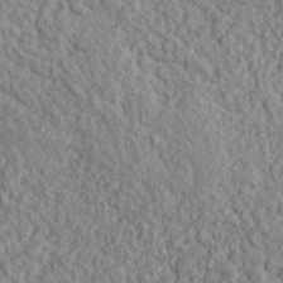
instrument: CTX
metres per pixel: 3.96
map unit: lHvf
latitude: 38.3845
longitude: -90.1578
